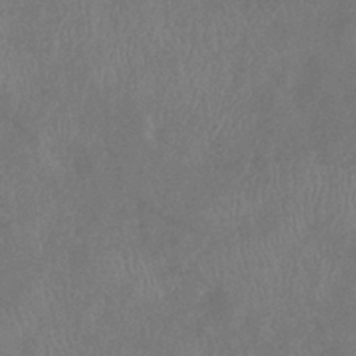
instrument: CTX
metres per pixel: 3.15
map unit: eHb
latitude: -39.0109
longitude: 77.2376
